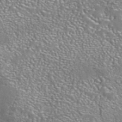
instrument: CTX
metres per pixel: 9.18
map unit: eAb
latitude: 42.5168
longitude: 105.4265
